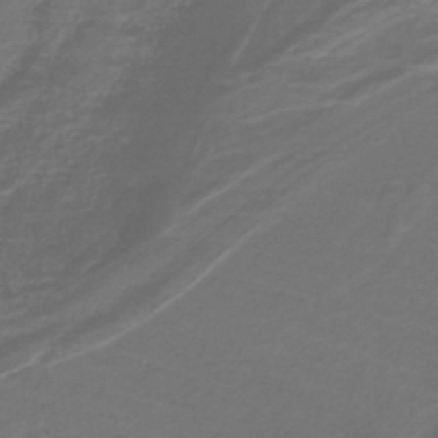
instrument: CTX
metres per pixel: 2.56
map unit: lHb
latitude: -41.3698
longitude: 52.1227
